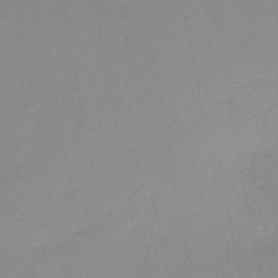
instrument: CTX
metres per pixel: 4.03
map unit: HNb
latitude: -50.8597
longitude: -50.5923
